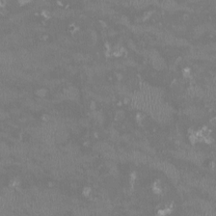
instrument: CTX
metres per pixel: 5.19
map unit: HNhu
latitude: -0.1228
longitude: -3.8772
